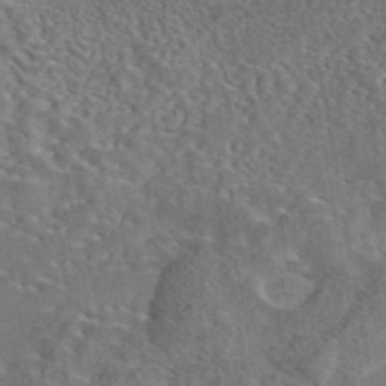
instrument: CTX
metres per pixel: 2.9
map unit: eAb
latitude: 43.0270
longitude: 110.8030
